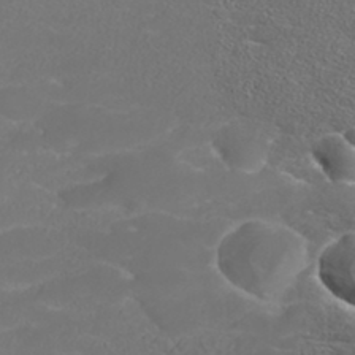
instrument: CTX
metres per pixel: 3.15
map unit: ANa
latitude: 36.6680
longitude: 14.4440
